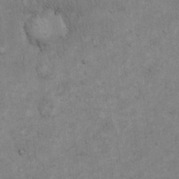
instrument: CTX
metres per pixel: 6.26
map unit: Hto
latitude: 18.4412
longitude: -61.1592
